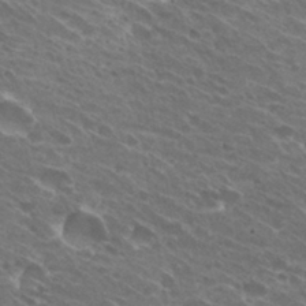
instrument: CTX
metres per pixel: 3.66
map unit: Hto
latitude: 31.7261
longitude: -42.8947
